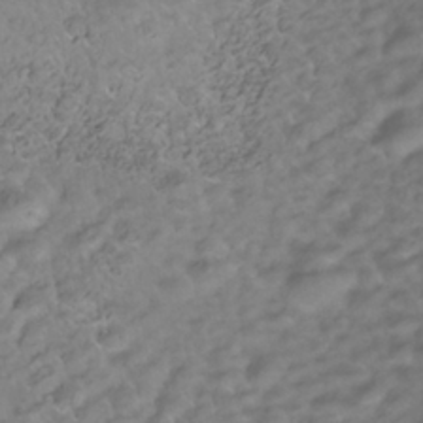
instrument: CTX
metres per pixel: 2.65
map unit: Nhe
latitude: -40.9730
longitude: -100.3467
